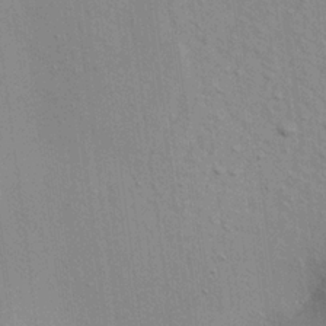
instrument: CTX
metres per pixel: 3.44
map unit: Aa
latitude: 21.7261
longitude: -144.3656
